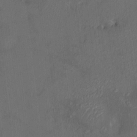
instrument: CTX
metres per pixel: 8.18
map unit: HNhu
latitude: 7.0458
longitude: 3.5966
